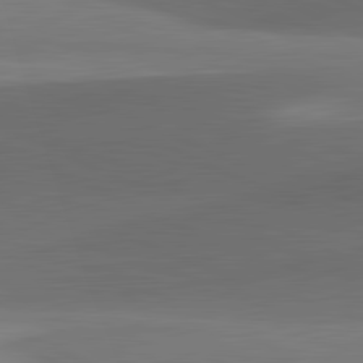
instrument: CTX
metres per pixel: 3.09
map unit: lApd
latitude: 81.7072
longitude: 131.7288
